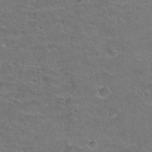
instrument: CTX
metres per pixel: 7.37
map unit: Hto
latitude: 32.5168
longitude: -48.5735
